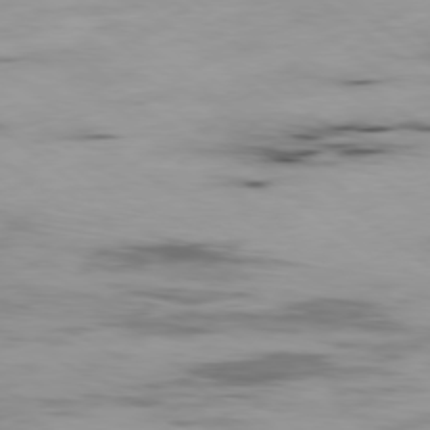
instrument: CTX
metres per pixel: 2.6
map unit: Ap
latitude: -79.3131
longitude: -74.0822
